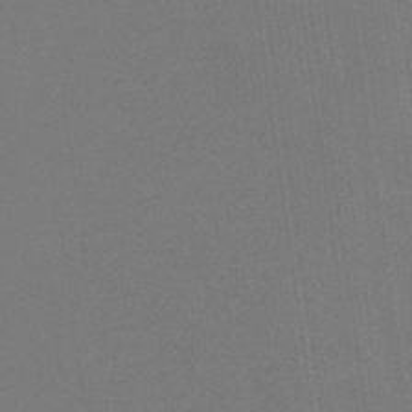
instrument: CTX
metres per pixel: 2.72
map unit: HNb
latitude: -35.6155
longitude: 54.6519
